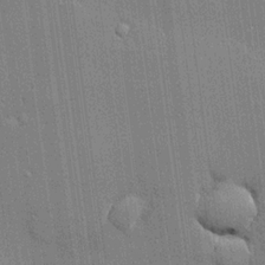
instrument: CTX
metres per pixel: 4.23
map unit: lHvf
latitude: 20.7813
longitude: 143.2187
